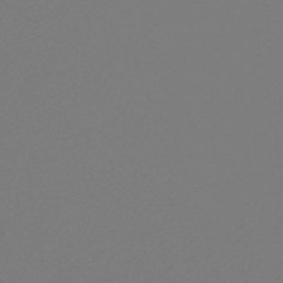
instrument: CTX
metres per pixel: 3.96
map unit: HNb
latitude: -47.8800
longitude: 59.7099
